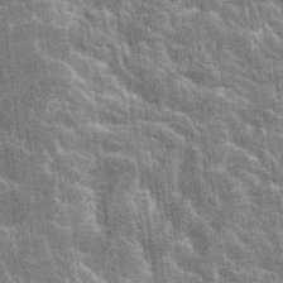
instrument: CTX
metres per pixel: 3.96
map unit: Hto
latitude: 22.8758
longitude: -40.7246
